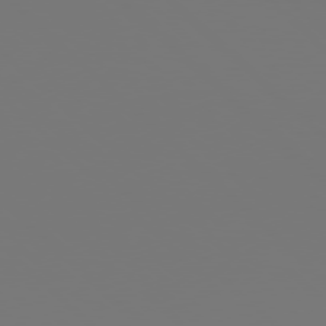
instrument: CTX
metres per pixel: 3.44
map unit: Hpe
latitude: 76.8947
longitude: -165.2159
